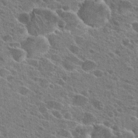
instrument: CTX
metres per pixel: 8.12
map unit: Hto
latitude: 24.2522
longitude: -39.8583
